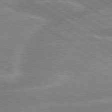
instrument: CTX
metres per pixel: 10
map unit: lApd
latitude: 79.3671
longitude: -131.5560
